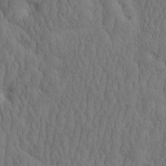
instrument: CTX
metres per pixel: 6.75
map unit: eHh
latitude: -2.1038
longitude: 15.7478
